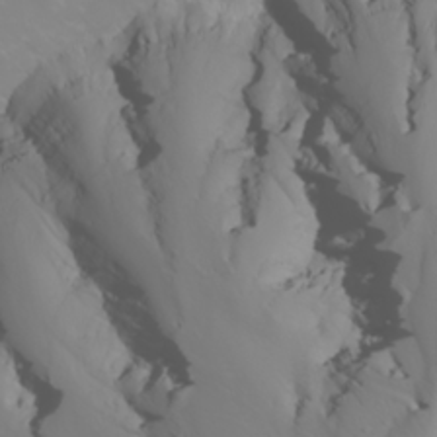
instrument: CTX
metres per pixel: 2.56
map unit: Nhu
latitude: -6.3684
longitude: -88.6491
